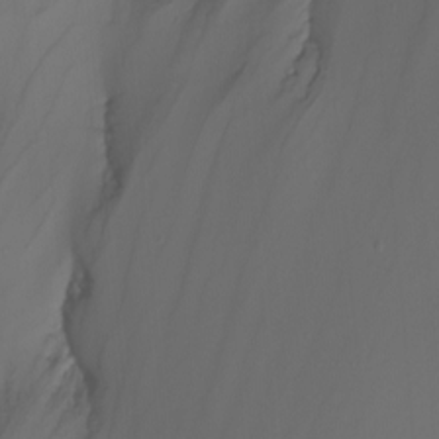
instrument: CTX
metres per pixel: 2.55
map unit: Nhu
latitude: -8.2550
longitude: -79.6883
